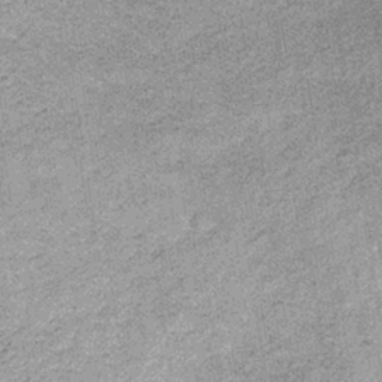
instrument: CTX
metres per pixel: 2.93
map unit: lHb
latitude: -36.1983
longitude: 65.4266
